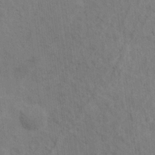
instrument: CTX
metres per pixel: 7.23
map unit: Hto
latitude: 14.2523
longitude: -38.1200
